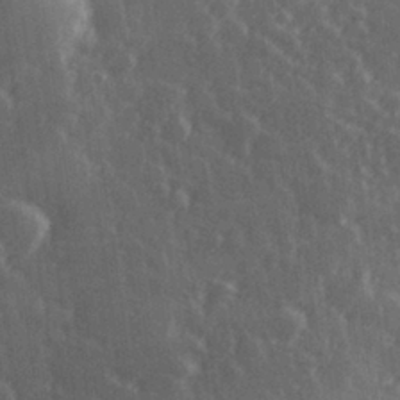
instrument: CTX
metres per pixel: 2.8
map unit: Hve
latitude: 27.3104
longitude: 146.7463
